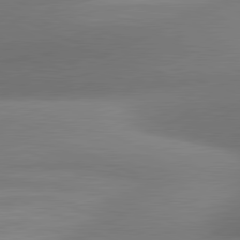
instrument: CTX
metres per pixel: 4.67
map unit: lApd
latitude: 81.0458
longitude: 130.4251
